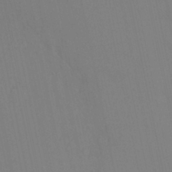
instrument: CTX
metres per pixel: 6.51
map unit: HNhu
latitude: 6.5546
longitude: 4.4251
